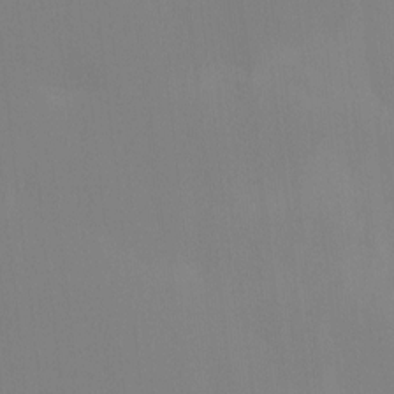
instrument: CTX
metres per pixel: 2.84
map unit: Ave
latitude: 2.6112
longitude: -112.8569
